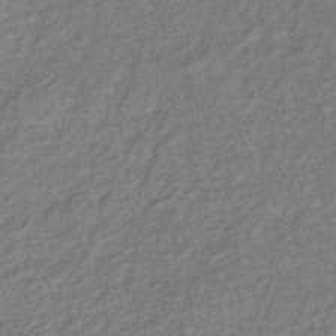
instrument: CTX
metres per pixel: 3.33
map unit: lHb
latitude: -35.2754
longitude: 66.1039
